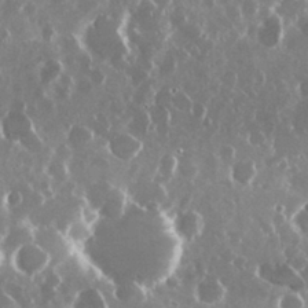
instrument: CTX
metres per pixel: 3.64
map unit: Nhu
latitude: 29.6505
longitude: -60.8380
